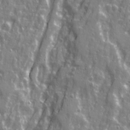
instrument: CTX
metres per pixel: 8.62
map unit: Ave
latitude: 21.8961
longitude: -133.2348
